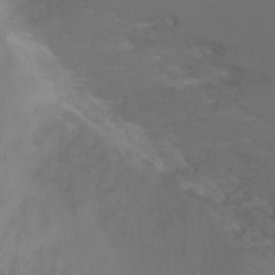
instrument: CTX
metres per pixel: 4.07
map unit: Ht
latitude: -5.5588
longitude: -28.4034
